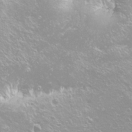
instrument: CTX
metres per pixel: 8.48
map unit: Nhu
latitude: -8.5574
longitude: -70.9702
